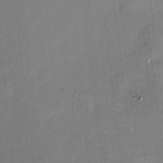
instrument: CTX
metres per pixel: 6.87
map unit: HNhu
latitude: 0.1577
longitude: -4.7624
